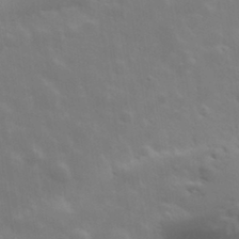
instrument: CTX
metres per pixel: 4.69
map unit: lHvf
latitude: 33.0081
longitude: -82.7246
